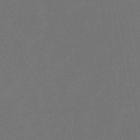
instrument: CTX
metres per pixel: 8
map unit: lHb
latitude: -47.3887
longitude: 72.0661
